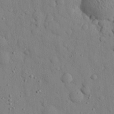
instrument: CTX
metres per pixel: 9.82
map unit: eHh
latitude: 26.5735
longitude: -77.7449
